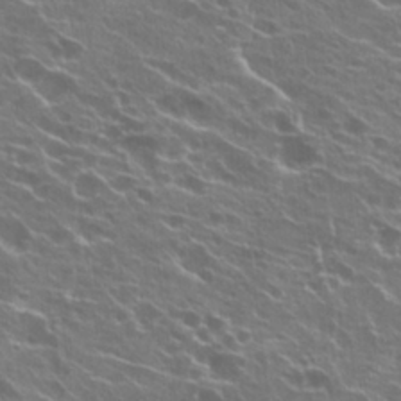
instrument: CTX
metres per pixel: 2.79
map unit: Hto
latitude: 22.4601
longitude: -40.3278
